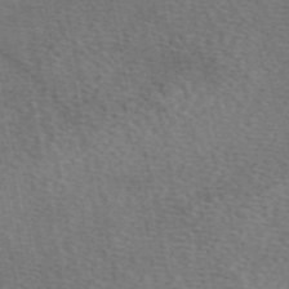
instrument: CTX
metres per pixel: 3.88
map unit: eAb
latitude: 50.6112
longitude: 110.7085
